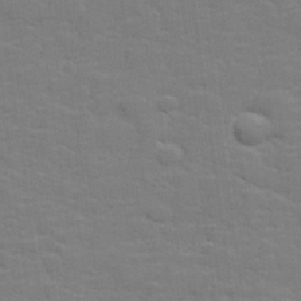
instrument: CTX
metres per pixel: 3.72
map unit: lHvf
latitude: 25.0647
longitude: 142.1983
